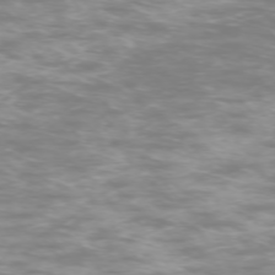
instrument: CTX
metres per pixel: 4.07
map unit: Ap
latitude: -74.9353
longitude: -76.5545
